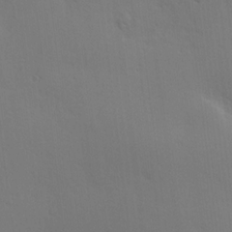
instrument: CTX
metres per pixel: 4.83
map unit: Hve
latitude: 18.6868
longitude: 150.9164
